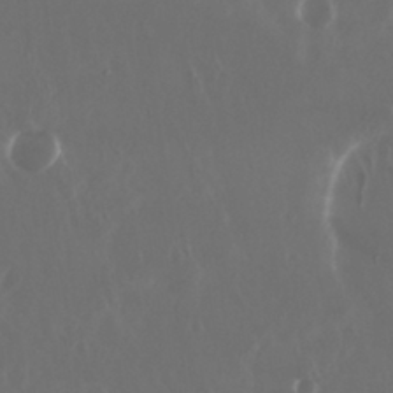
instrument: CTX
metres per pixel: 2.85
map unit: Nhu
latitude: 29.3859
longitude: -57.8583
